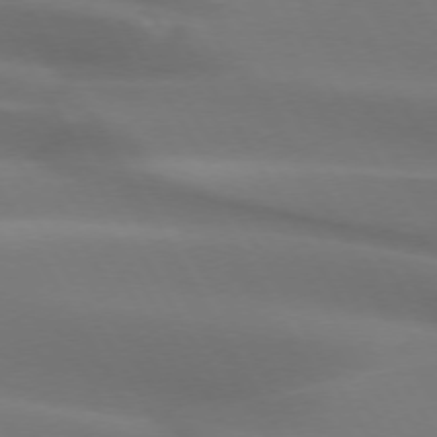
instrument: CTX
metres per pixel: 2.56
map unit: lApd
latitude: 72.8758
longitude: -49.9717
